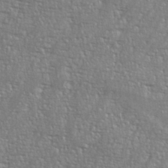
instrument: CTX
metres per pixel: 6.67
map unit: eHh
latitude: 36.1956
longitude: -132.7057
